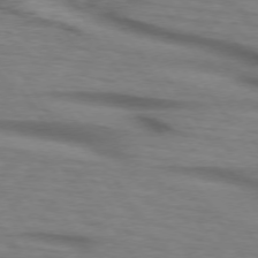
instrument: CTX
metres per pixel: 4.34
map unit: lApd
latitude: 74.3656
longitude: -77.2537
